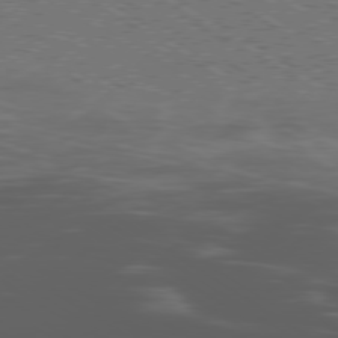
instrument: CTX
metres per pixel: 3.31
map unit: Ap
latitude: -79.3320
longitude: -78.5735
